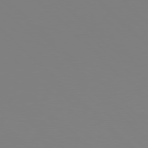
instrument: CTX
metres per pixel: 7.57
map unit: Hpe
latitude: 77.5371
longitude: -132.3467
